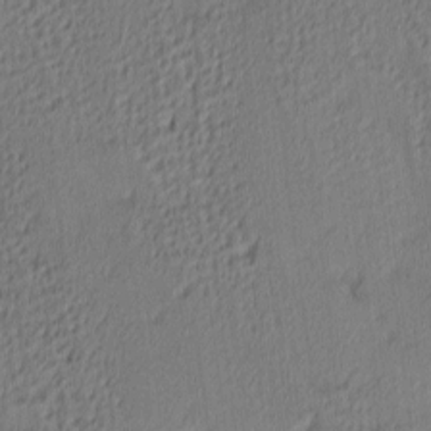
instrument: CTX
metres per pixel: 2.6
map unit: Ave
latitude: 3.7638
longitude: -114.0444
